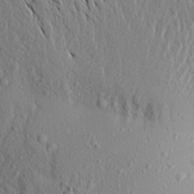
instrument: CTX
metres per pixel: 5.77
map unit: Aa
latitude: 17.9717
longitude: -148.2334
